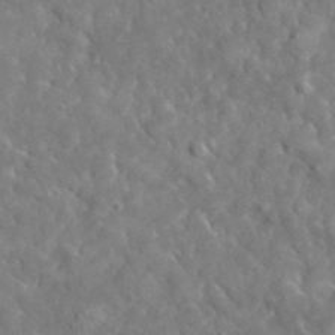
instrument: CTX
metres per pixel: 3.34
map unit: lHvf
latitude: 35.6882
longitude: -86.8002
